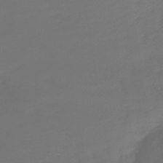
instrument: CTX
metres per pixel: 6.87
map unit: lHb
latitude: -43.8233
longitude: 59.6910
